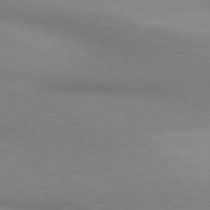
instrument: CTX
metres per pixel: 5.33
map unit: lApd
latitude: 80.5357
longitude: 134.9164
